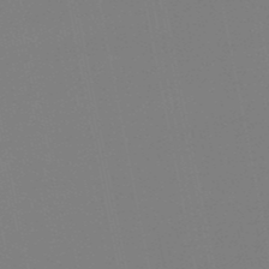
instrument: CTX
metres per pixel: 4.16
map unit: lHb
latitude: -49.4644
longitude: 71.4077
